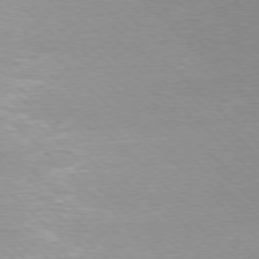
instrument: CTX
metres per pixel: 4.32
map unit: Ap
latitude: -78.0472
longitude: -62.4412
